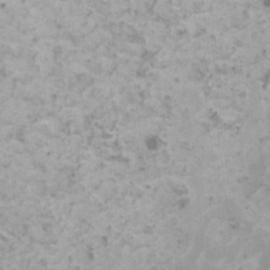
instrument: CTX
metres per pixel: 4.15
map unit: HNhu
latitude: 1.1592
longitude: 3.7288
